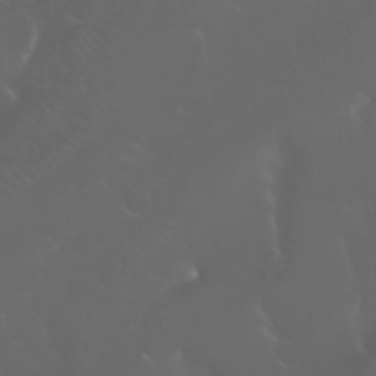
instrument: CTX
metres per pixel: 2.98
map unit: Nhu
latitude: 23.9339
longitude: -61.0269
